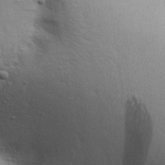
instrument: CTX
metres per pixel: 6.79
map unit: Aa
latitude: 30.9514
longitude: -145.8961
